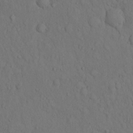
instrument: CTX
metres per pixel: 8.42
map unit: Hto
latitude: 14.4223
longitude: -61.9339
